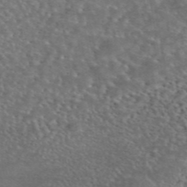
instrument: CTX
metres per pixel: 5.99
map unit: eAb
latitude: 45.2348
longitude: 114.9542
